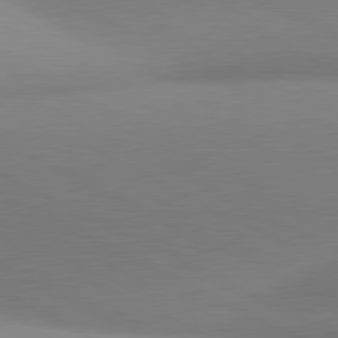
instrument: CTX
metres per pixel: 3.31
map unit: lApd
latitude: 81.0647
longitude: 134.6330
